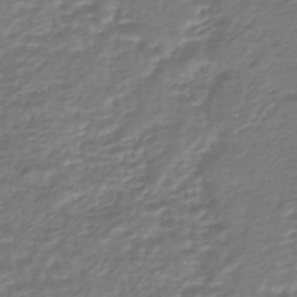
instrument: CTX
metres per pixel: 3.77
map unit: HNhu
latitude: -45.6344
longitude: 96.3495
